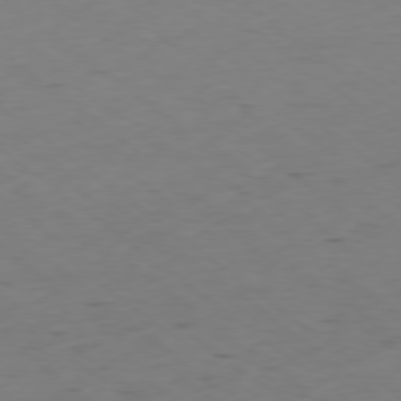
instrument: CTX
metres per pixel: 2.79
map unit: Hpe
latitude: -78.8597
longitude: 16.8408
